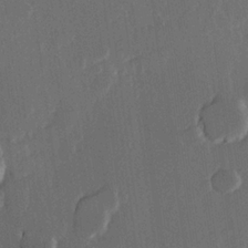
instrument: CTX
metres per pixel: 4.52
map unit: Hve
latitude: 22.5735
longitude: 147.5588
